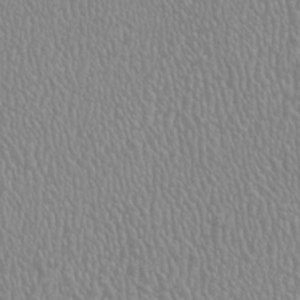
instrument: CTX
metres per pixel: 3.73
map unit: HNhu
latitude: -1.5966
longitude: 2.4440
